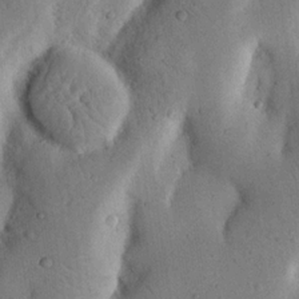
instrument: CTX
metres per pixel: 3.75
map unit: Nhu
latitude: 19.3103
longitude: -74.8191
